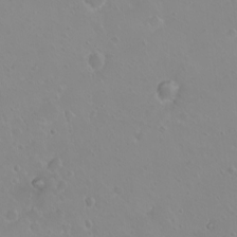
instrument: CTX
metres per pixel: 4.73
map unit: eHh
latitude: 1.8583
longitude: -55.2537
